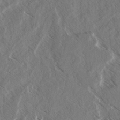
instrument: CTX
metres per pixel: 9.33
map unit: lAvf
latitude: 4.8002
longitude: -105.4427
